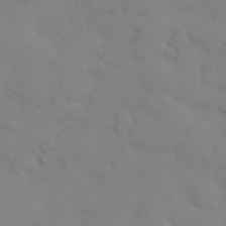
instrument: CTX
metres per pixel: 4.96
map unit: eHh
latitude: 38.2900
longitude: -67.1970
